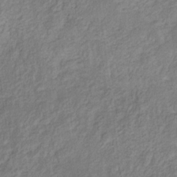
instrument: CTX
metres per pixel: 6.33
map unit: eHb
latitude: -29.5399
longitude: 65.8612
